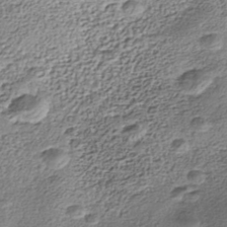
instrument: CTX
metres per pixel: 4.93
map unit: Nhe
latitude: -41.5021
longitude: -111.3671
